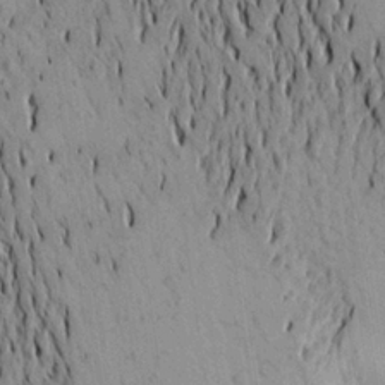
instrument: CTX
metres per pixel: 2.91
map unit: Aa
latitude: 20.8191
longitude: -149.5749
